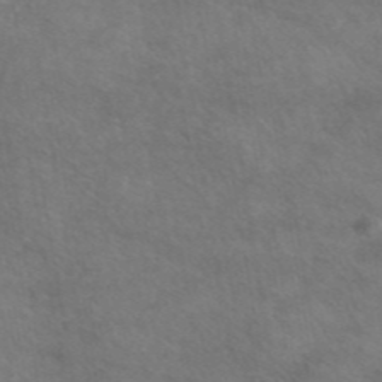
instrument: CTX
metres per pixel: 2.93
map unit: eAb
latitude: 44.9702
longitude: 114.9919
